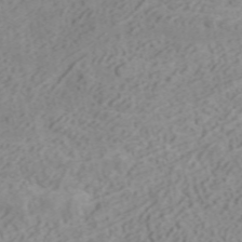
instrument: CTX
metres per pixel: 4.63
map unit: ANa
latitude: 40.0255
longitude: 34.5763
